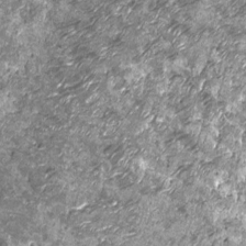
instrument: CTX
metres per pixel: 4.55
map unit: Nhu
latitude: -13.4455
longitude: -22.7813
